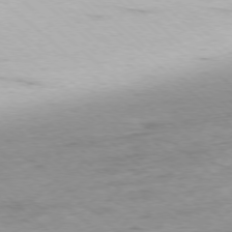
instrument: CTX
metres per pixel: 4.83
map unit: Ap
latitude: -77.4643
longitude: -93.1970
